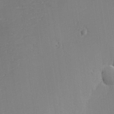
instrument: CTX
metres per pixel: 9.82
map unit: eHh
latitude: -2.3684
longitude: -81.6316
